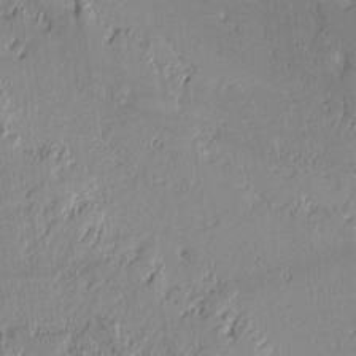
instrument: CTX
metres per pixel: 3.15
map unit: lAvf
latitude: -1.2754
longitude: -107.4237
